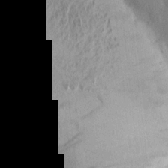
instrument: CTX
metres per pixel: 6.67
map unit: Aa
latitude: 14.4790
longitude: -141.2159
